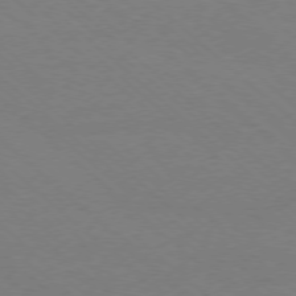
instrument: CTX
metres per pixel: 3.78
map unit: Ap
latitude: -77.7667
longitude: -84.3845
